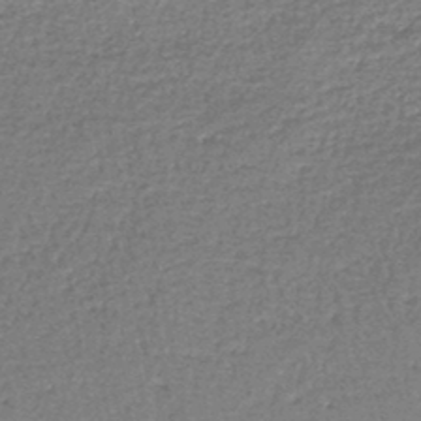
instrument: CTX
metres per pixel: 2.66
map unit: lHb
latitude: -44.3684
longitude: 57.5966
